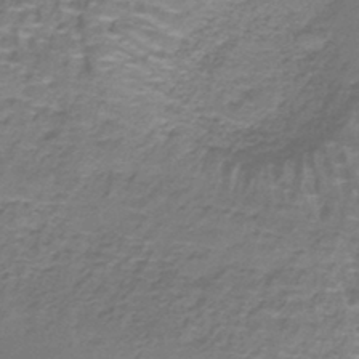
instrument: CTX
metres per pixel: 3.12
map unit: lHb
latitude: -41.3321
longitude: 58.7085
